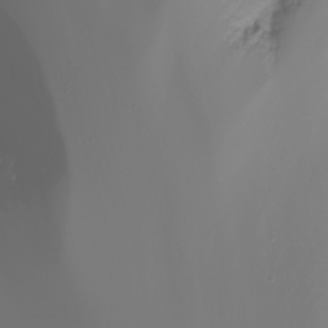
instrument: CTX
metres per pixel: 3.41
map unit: Htu
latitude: -4.1605
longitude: -88.5924
